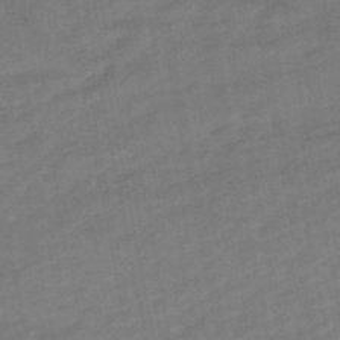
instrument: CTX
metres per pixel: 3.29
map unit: HNhu
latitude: -47.4643
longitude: 90.0661
